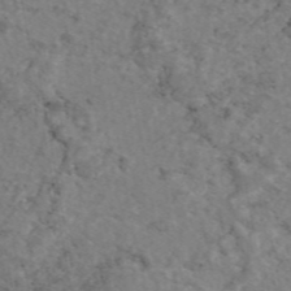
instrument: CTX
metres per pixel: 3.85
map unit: eAb
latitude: 47.1404
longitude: 113.3888
